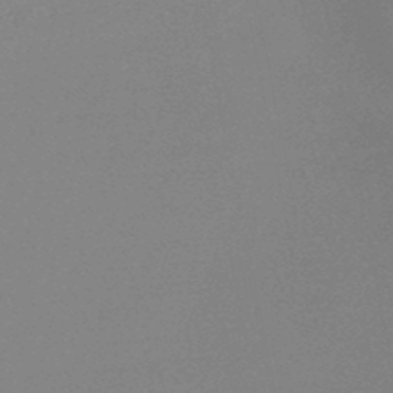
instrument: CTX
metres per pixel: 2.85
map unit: HNb
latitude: -46.7652
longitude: -39.3859
